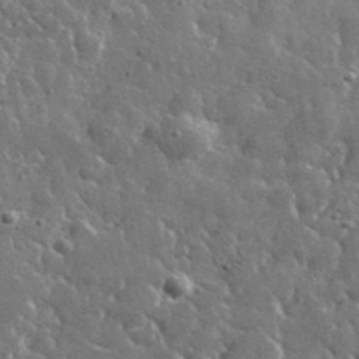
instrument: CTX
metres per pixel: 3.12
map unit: lHvf
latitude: 35.9717
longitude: -88.2712
